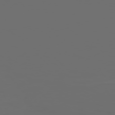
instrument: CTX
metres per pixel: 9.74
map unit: Hpe
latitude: 76.4034
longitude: -141.0647
